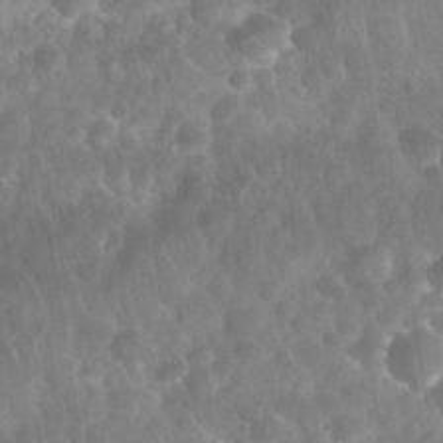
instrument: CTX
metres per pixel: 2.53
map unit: Nhu
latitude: 28.1955
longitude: -65.1403
